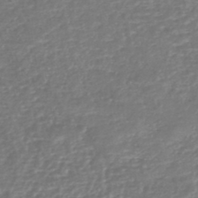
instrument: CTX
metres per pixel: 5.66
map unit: lHb
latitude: -45.6911
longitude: 73.4454
